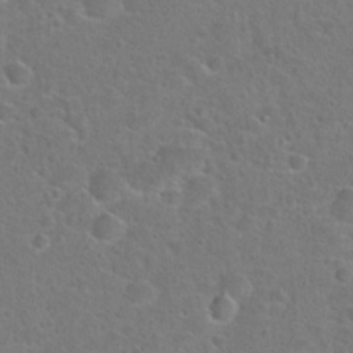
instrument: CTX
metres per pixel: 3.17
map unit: Hto
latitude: 23.5182
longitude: -46.6491
